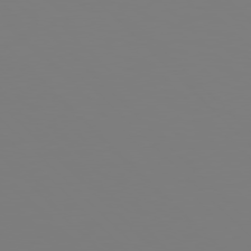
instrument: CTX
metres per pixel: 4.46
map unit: Hpe
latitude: 77.9717
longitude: 179.6533
